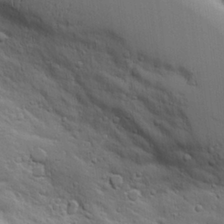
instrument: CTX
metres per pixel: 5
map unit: Aa
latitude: 19.3481
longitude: -126.3656
